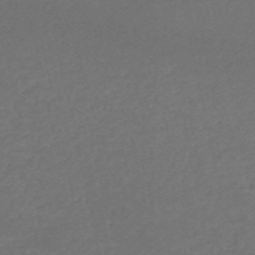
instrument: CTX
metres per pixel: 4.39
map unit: HNb
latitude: -53.0864
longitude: -51.0458
